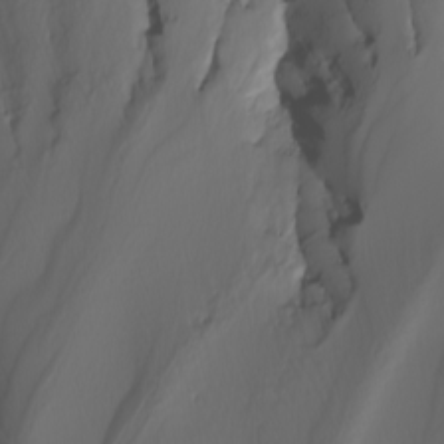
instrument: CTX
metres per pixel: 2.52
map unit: Nhu
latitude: -4.7463
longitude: -94.4601
